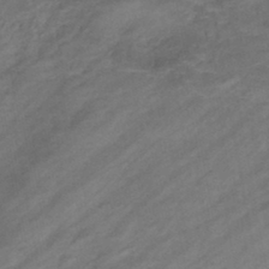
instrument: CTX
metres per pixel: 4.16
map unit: eHb
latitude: -43.5399
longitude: 85.7288
